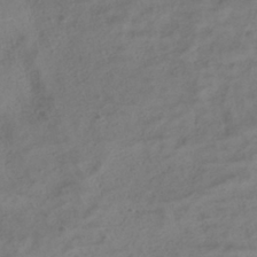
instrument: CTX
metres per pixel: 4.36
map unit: ANa
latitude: -38.6330
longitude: 96.8597
